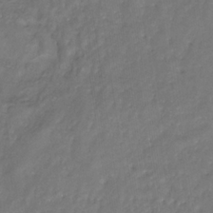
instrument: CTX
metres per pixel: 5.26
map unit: eHb
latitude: -30.4629
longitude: 71.7100
